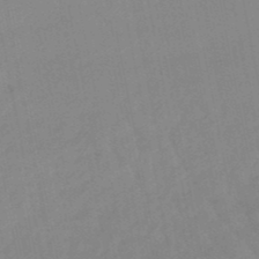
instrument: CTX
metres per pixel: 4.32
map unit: lHb
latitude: -48.4440
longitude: 75.5966
